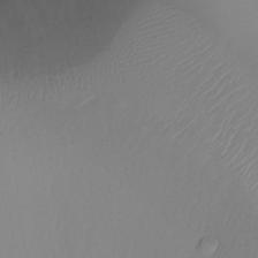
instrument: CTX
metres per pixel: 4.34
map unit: Ht
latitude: -8.0661
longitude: -29.9150
